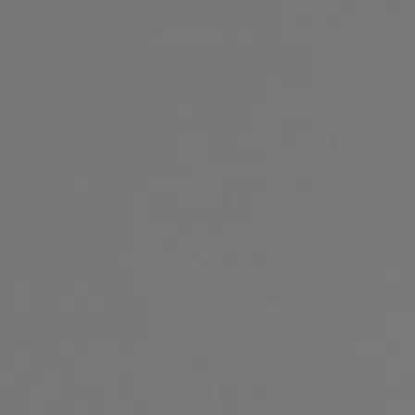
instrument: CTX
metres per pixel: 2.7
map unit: lHb
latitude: -47.7099
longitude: 62.9919
